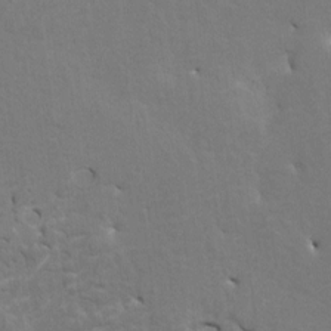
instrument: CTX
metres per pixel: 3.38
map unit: HNhu
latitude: 7.0269
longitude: -3.8583
